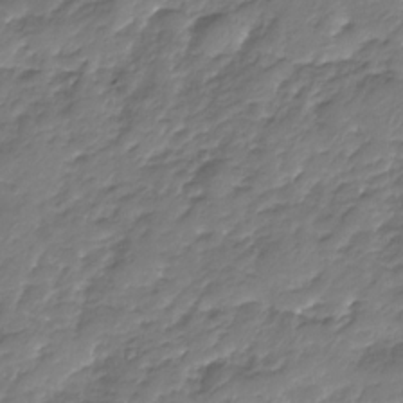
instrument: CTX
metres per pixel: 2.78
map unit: Nhu
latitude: -23.5588
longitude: -56.9135
